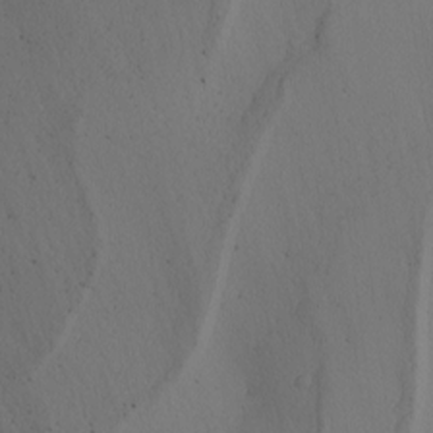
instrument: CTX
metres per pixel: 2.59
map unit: Nhu
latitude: -4.4818
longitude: -93.7071
